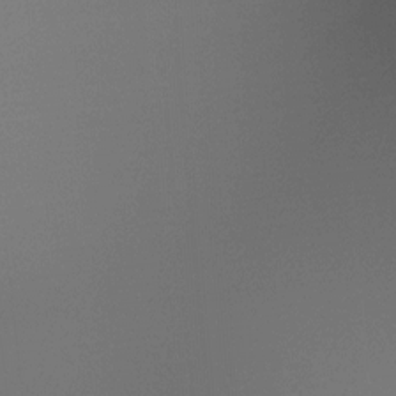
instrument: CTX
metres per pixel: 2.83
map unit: Ht
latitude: -16.1984
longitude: -48.5546
